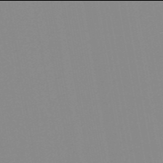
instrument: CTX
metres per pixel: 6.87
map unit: HNb
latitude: -54.0094
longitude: -49.4993
